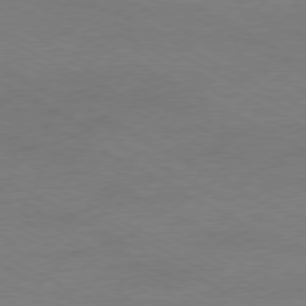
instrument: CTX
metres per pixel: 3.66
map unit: Ap
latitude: -77.0486
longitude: -74.7057
